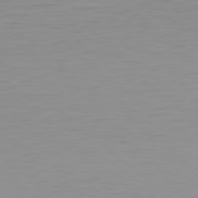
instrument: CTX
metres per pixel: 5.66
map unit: Hpe
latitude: 78.7247
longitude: -141.4237
